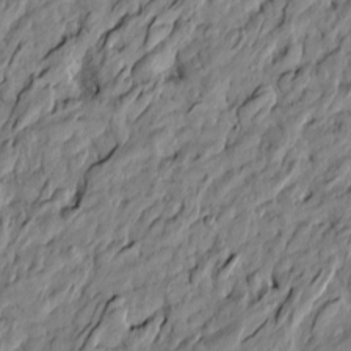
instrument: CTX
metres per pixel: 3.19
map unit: Htu
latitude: -6.1605
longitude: 177.9178
